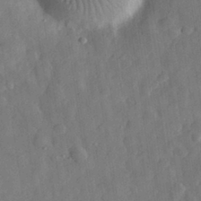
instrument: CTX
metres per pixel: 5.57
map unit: eHh
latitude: 30.7625
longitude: -74.8569
